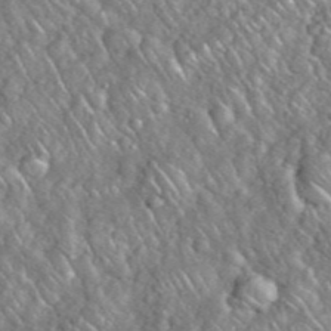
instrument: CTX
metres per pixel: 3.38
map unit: eHh
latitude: 38.7624
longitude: -59.2159
